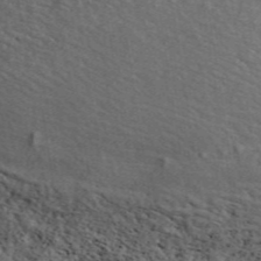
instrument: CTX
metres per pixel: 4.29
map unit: ANa
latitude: 45.5938
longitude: 45.6722
